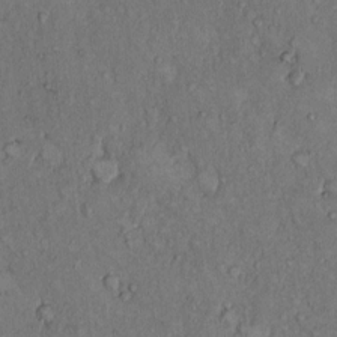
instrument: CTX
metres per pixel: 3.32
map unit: Hto
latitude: 9.4804
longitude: -60.0255
